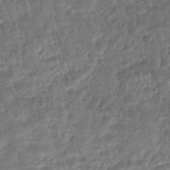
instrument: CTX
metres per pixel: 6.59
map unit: HNhu
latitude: -46.4440
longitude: 102.6707
